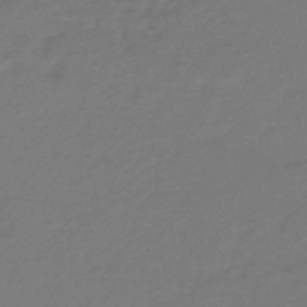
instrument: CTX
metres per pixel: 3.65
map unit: HNhu
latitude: -46.0661
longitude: 90.3307
